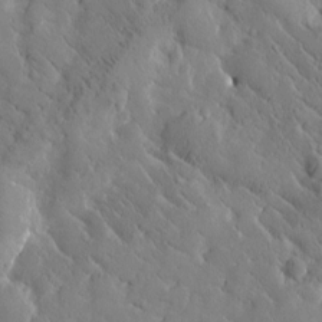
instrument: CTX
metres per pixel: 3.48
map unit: Htu
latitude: -0.8597
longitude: 175.3509
